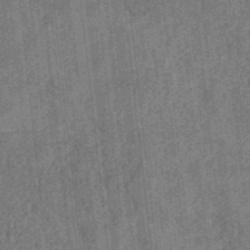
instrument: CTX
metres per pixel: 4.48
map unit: eHb
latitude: -35.2187
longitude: 79.0675
